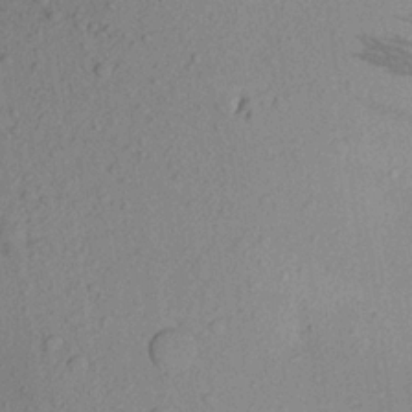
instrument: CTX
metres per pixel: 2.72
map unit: Aa
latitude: 22.4412
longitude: -144.9891
